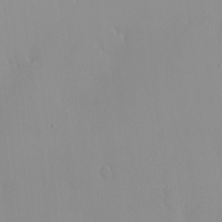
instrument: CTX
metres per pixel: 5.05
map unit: HNhu
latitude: 2.2333
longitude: 7.4832
